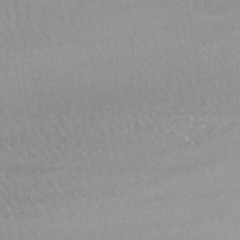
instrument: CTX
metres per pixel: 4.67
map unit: HNhu
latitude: -43.2942
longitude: 95.8989
